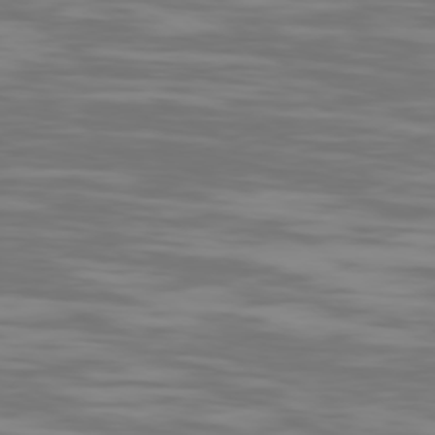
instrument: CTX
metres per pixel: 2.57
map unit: Ap
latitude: -79.5399
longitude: -102.9891
